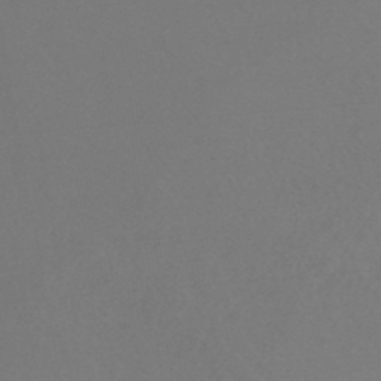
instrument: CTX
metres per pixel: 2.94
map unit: HNhu
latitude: -43.8800
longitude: 94.3873
